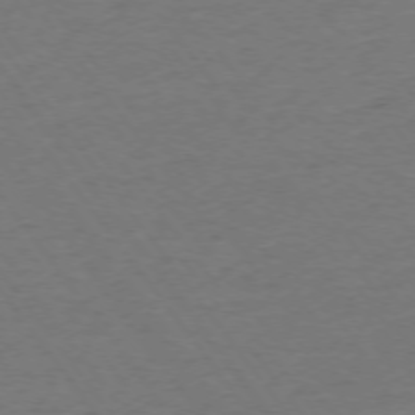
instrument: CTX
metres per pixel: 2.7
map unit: Ap
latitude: -75.5777
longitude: -85.1970
